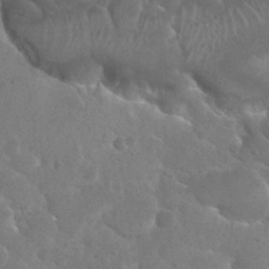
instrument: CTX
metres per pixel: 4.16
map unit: Hto
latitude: 26.8569
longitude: -36.0822
